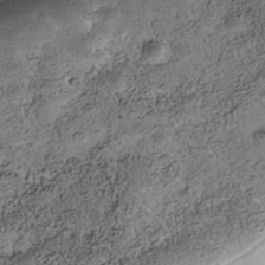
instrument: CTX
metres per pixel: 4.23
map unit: Nhe
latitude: -39.9556
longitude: -117.0836
